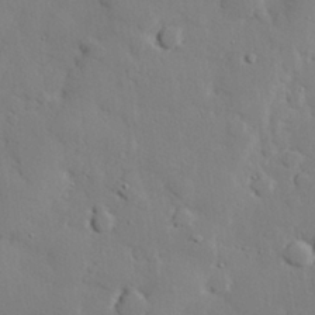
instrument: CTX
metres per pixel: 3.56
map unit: eHh
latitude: 28.6490
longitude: -81.5371
